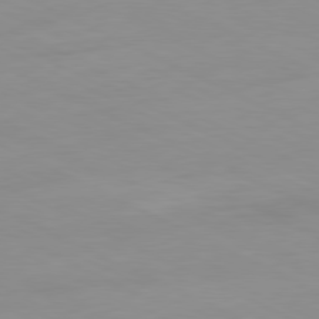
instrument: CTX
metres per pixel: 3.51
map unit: Ap
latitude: -81.0487
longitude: -94.1389
